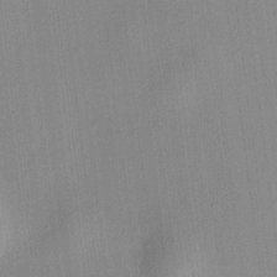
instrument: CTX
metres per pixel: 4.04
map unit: HNhu
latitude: 8.2712
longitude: 13.5210
